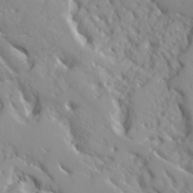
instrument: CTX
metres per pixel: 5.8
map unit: Ave
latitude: 16.7624
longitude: -129.3293
